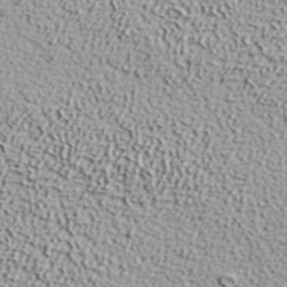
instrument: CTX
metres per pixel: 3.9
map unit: ANa
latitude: 37.0270
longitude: 14.4440
